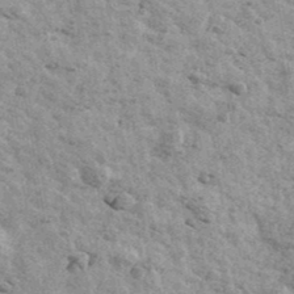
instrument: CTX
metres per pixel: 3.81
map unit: Ave
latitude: 41.7638
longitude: -108.6868
